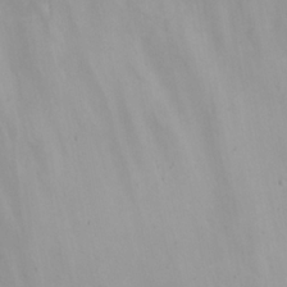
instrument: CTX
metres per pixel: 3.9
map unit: eHh
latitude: 24.5923
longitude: -63.9150
